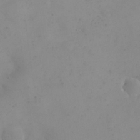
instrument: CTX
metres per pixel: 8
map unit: eHh
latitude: 24.2900
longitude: -64.9325
